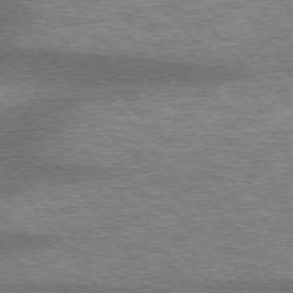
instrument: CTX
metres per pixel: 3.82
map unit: lApd
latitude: 75.8017
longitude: -57.5938
